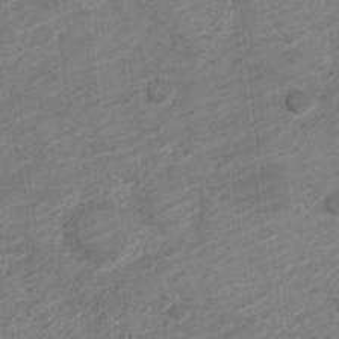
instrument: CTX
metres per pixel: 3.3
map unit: Nve
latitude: -18.6141
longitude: 107.1242
